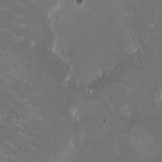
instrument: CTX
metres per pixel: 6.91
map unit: HNhu
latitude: 1.3859
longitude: -2.9891
